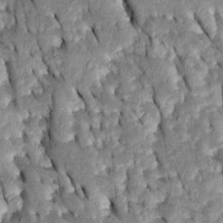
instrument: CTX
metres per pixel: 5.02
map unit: Htu
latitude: -0.6519
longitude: 149.4077
